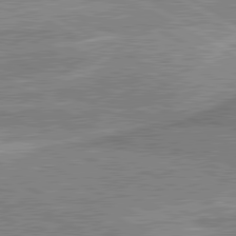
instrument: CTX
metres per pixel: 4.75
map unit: lApd
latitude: 80.7435
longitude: 143.0675
